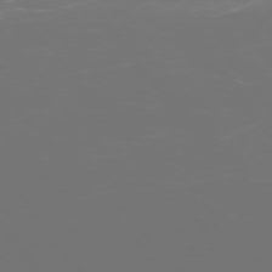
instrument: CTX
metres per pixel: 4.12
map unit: Ap
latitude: -74.6519
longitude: -76.8191
